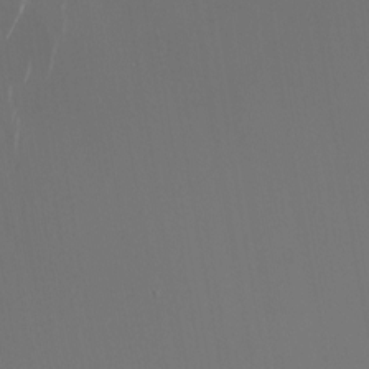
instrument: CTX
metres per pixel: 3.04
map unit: Nhu
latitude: -6.5007
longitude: -90.9703
